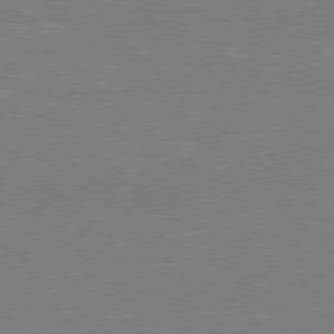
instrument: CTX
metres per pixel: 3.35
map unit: Hpe
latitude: 78.1578
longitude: -122.5735
